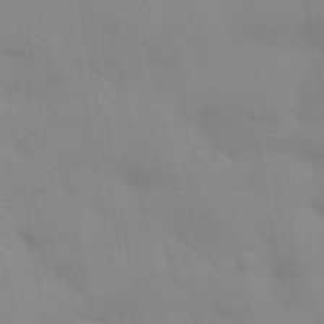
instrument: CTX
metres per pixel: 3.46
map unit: Aa
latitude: 32.7057
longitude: -145.6694
